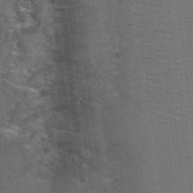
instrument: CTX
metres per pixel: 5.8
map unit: Nhu
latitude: 2.6112
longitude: -17.5938
